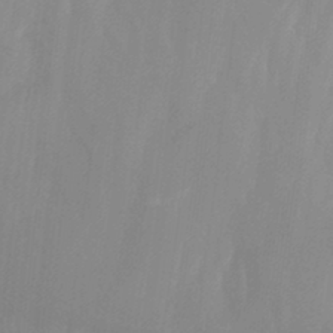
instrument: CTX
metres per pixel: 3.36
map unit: Nhu
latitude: -13.3699
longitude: -66.0255
